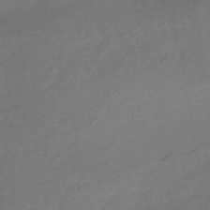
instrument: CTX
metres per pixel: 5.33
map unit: HNhu
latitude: -46.0850
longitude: 90.1228
